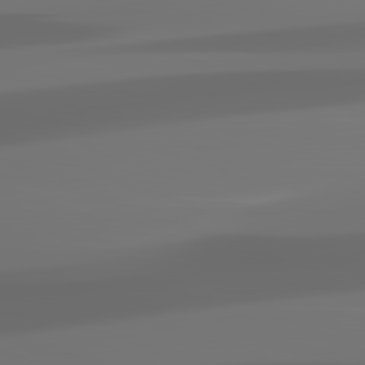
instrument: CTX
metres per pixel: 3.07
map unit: lApd
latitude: 81.6505
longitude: -144.6112
